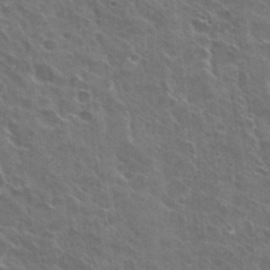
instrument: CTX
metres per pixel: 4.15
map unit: Hto
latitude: 30.3845
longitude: -43.6505
